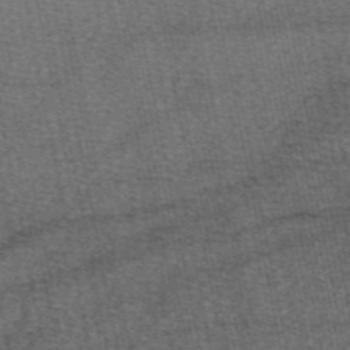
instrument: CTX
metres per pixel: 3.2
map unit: eAb
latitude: 48.3656
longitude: 105.0675
